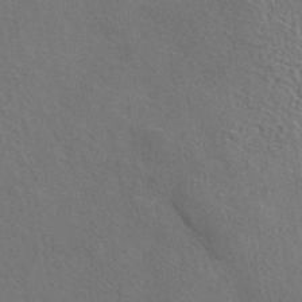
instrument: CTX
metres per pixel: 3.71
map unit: eAb
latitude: 43.6127
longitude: 113.1620
